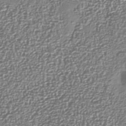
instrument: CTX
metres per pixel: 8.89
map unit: Nhu
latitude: -40.2739
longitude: -81.6127
